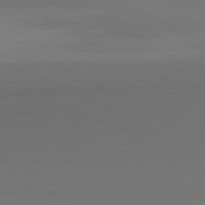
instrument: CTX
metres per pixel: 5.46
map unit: lApd
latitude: 80.7057
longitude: 139.2187
